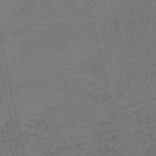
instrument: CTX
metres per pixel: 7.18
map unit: eHb
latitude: -48.7275
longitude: 86.8786
